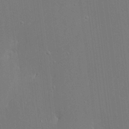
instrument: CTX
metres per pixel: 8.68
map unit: Ave
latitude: 17.8394
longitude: -139.2537
